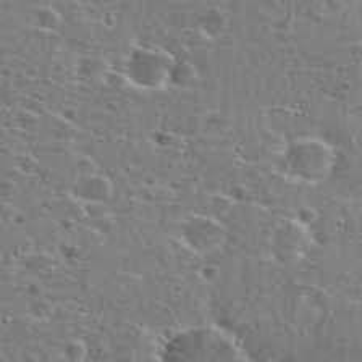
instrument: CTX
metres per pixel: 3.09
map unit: Hto
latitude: 26.3278
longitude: -47.8206
